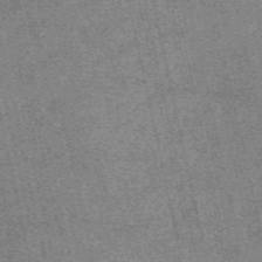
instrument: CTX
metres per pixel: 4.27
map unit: eAb
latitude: 48.2334
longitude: 104.6518
